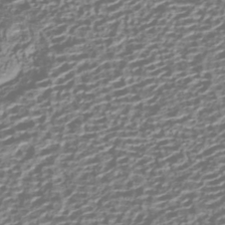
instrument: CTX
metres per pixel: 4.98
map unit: HNhu
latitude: -42.7463
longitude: 106.3873
